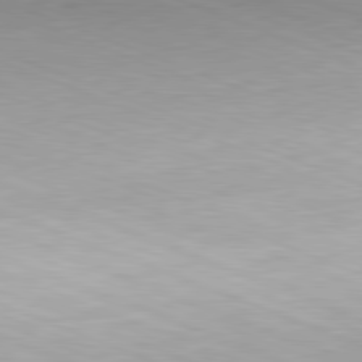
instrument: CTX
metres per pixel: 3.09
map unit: Hpe
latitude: -82.1417
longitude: 15.2187
